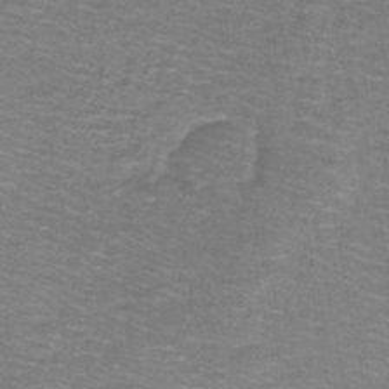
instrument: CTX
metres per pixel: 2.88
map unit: lHb
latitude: -43.3131
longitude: 54.7274
